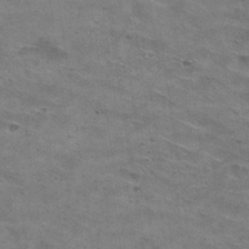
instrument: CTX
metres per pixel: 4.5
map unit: Hto
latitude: 30.3845
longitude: -47.3104
